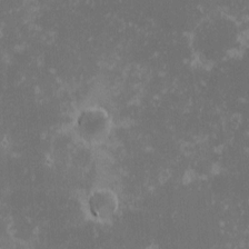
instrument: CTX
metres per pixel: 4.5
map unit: eHh
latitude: -1.2187
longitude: -85.4049
